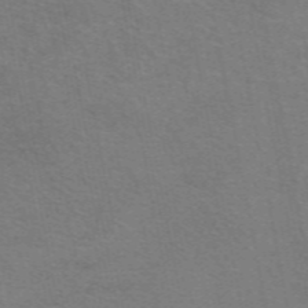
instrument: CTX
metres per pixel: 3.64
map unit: eAb
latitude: 50.5545
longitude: 105.1053
